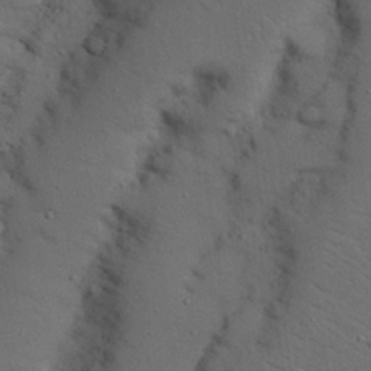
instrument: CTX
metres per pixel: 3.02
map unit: Nhu
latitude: 25.3859
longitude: -72.7247
